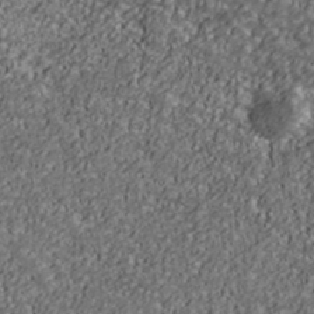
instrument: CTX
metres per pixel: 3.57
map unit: Ave
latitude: 41.1781
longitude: -111.7639
